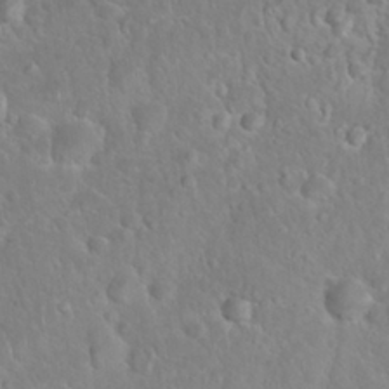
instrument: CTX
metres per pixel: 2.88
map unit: Nhu
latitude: 27.3671
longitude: -62.3279
